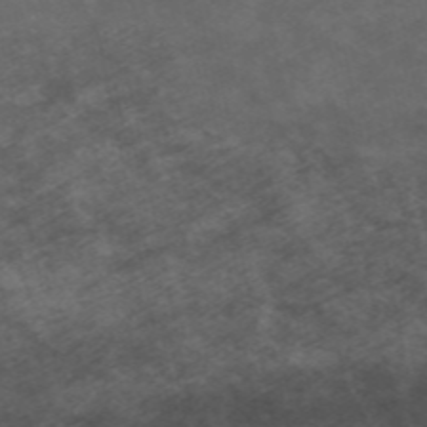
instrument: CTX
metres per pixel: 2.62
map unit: ANa
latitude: 49.6883
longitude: -71.9339
